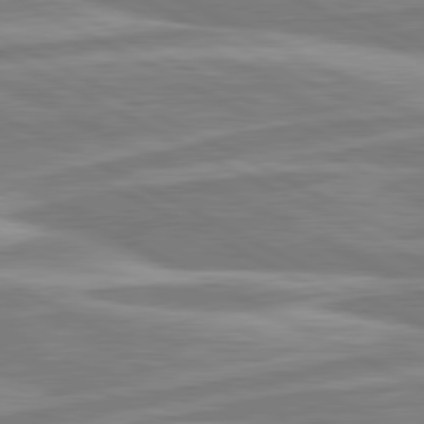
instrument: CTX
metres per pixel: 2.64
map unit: lApd
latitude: 80.7057
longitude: -174.2901
